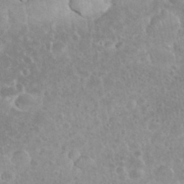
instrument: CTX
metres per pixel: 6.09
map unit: eHh
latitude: 35.3292
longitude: -62.1767
